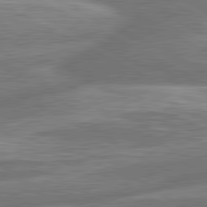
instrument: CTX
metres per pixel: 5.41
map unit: lApd
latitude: 81.0080
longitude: -166.7246
